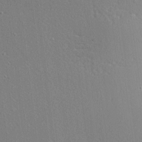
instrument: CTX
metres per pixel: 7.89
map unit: Nhu
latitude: 0.1200
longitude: -78.3845
